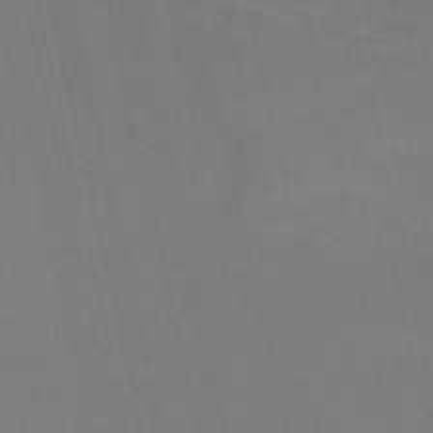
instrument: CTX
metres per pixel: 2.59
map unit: HNb
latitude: -51.4076
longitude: -45.3481
